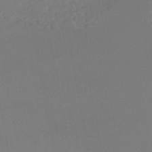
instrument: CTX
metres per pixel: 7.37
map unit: lHb
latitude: -46.6140
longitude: 75.5777
